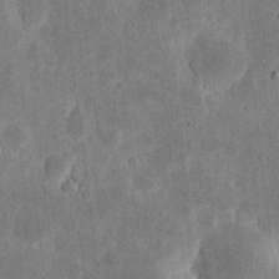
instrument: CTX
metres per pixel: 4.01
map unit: eHh
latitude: 4.8758
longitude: -71.8772
